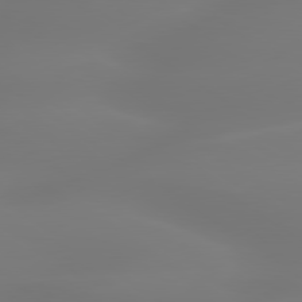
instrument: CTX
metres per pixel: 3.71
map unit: lApd
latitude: 79.7639
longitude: -136.4790
